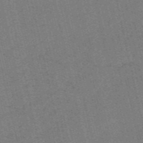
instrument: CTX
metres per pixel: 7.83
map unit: HNb
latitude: -55.7100
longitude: -42.1389
